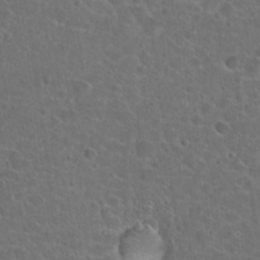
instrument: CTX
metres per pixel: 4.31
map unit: Hto
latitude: 23.8772
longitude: -45.8394
